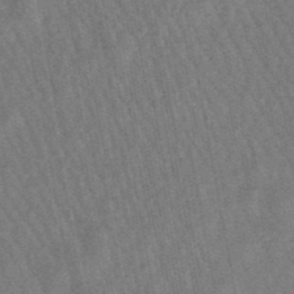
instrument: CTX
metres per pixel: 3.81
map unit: lHb
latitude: -49.1620
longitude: 71.7289
